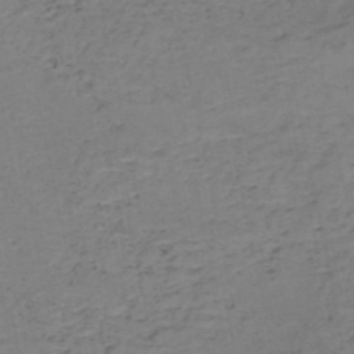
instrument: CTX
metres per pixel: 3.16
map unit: HNb
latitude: -50.4440
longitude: -51.8583
